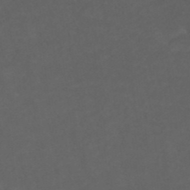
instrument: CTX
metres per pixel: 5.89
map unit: ANa
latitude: 39.3293
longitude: 23.8045
